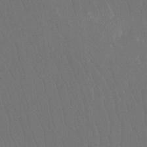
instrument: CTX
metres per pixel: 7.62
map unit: Htu
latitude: -11.7667
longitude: -73.5371
